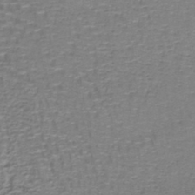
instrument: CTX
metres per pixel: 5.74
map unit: lHb
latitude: -43.3320
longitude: 58.6329
